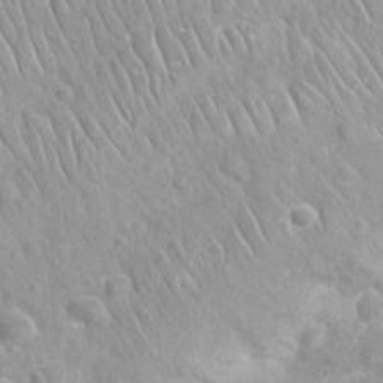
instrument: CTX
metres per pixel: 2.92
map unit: Nhu
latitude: 27.0081
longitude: -63.0081
